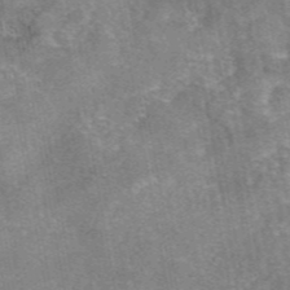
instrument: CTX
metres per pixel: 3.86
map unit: eAb
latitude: 46.7436
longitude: 102.5952
